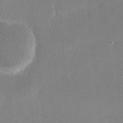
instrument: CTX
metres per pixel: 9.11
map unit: eHh
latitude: 20.4790
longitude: -68.1956
